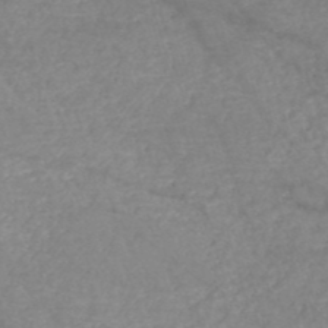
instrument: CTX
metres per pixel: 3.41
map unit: HNb
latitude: -49.9178
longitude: -46.6869
